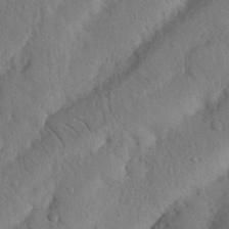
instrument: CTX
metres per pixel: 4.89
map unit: Nhu
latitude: 21.7072
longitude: -75.7828
